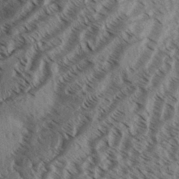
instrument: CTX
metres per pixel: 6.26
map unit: Aa
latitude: 31.6316
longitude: -138.5546
